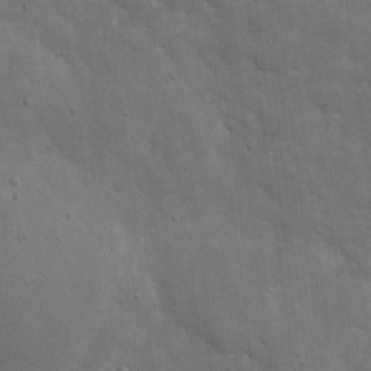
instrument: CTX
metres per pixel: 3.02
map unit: eHh
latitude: 4.9892
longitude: -70.7813
